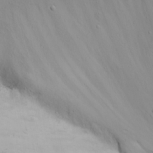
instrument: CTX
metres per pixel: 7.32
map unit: eHh
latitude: 21.0837
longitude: -71.9906
